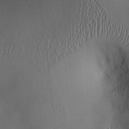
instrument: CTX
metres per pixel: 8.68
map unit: Hve
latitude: -11.3888
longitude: 173.7855
